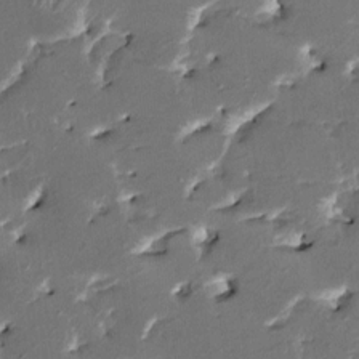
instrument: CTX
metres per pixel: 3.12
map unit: HNhu
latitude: 5.1025
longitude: -5.6505
